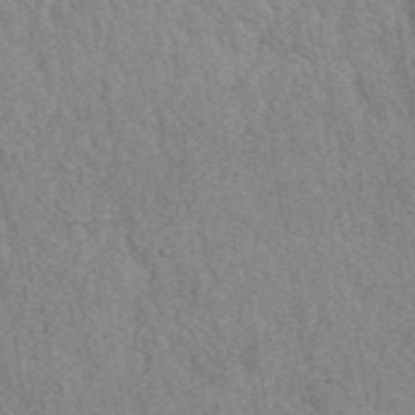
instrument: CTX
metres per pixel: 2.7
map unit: ANa
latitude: 41.7638
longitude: 52.6329
